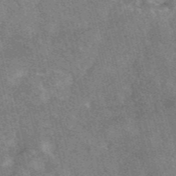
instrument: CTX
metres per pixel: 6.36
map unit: eAb
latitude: 46.9892
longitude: 118.9353
